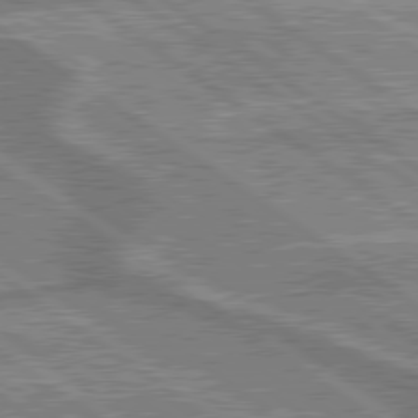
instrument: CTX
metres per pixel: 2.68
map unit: lApd
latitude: 79.6505
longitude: 175.8422
